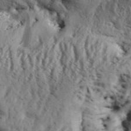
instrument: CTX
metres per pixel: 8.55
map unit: Aa
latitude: 32.3656
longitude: -136.5357
